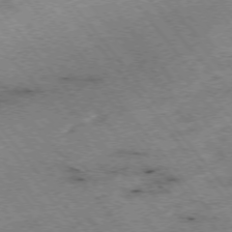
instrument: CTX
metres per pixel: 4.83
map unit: Hpe
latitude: -75.5211
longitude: -18.4034
